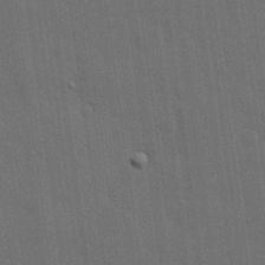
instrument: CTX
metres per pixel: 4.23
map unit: lHvf
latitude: 19.2348
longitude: -113.5371
